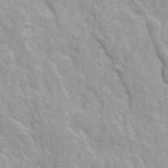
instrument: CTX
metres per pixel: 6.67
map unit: Ave
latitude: 16.0633
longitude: -131.7450
